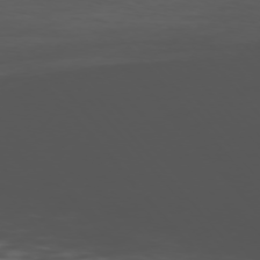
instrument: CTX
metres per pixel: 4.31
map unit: Ap
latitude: -76.0661
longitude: -66.3278
